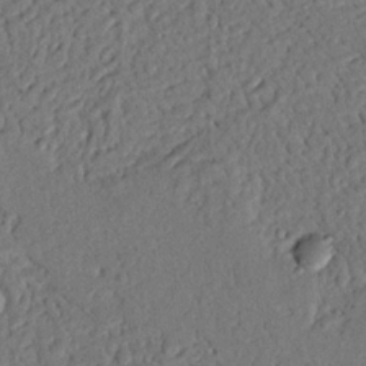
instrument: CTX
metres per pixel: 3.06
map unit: Nhu
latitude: 21.1214
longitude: -77.2915
